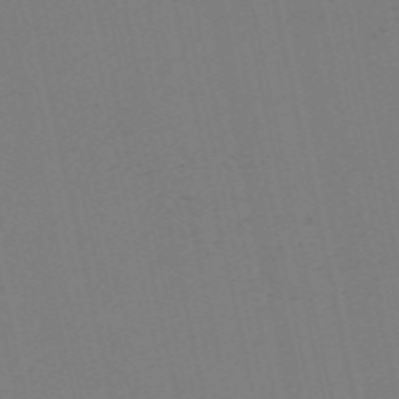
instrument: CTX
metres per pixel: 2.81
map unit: Nve
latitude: -57.7477
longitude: 50.4251
